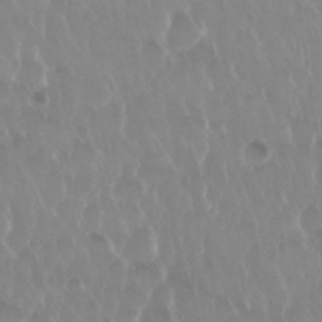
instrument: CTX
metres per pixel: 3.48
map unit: Nhu
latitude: 29.6316
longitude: -56.6301
